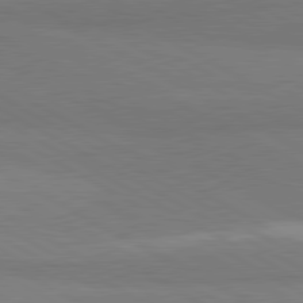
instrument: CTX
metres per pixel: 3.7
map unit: lApd
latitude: 80.5735
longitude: -179.7450
